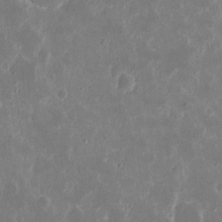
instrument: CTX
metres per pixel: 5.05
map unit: eHh
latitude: 9.6127
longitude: -69.1403
